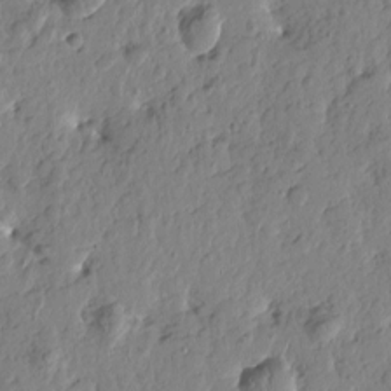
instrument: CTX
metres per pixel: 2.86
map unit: Htu
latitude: -0.7841
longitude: -178.4223
